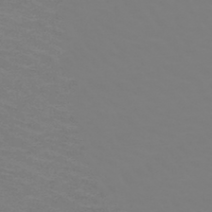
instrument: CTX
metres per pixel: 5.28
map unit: HNb
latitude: -48.5574
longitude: -45.9339
